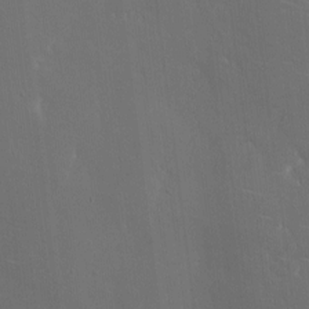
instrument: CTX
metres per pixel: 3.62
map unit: eHh
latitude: 5.8394
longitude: -69.1025
